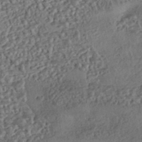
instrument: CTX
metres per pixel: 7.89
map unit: eHh
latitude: -43.0864
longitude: 121.5021
